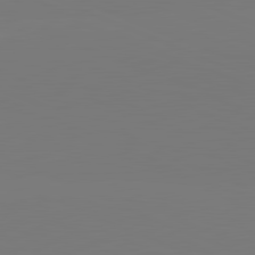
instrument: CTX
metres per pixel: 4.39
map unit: lApd
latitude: 82.2144
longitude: 147.9178
